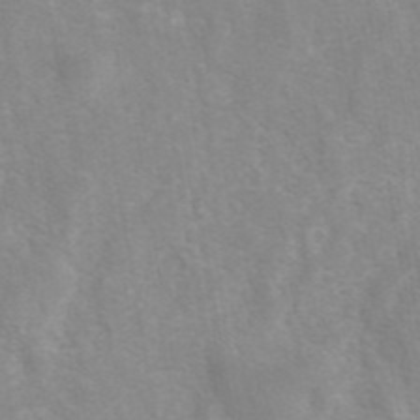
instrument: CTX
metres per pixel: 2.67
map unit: eAb
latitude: 41.4993
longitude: 106.1606
